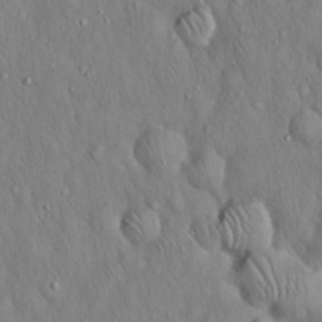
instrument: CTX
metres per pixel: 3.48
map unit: Hto
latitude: 16.1389
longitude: -58.1767
